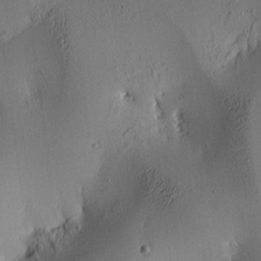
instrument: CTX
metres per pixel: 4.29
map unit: lAa
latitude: 5.8394
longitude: -113.4615
